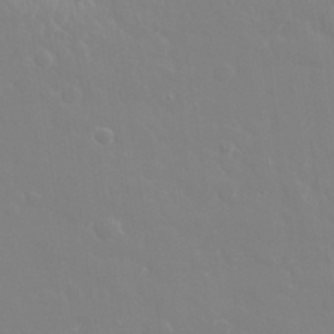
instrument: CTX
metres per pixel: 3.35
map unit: eHh
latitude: 32.5735
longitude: -60.4034
